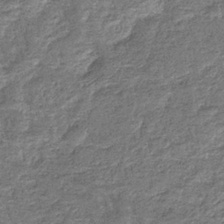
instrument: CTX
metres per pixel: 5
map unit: eHb
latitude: -36.0661
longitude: 78.9352
